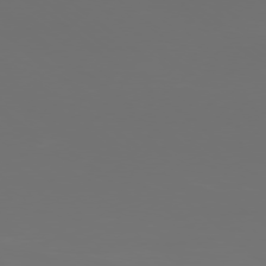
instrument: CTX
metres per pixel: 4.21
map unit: Ap
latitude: -78.4251
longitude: -97.6505
